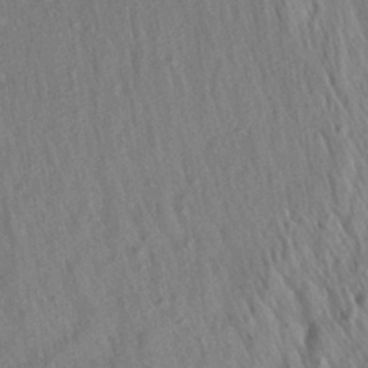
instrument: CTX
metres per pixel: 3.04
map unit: Aa
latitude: 27.8017
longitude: -141.3859
